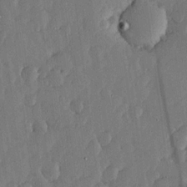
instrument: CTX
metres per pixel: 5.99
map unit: lHvf
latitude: 18.7624
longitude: -116.3278
